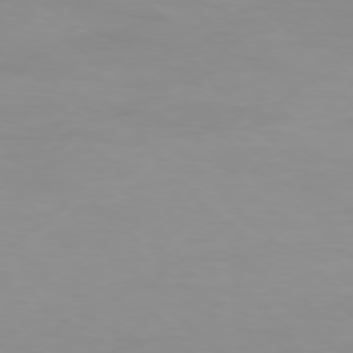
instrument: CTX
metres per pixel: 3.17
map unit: Ap
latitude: -77.4832
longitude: -63.0837
